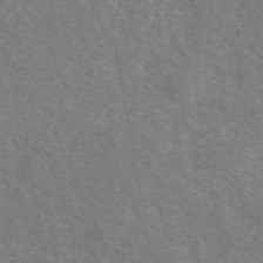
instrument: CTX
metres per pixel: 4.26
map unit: eAb
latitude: 42.4034
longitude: 104.4629
